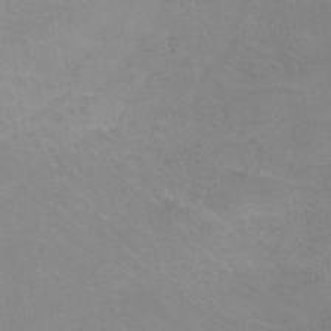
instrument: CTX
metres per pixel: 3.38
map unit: ANa
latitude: -37.8044
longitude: 95.5399
